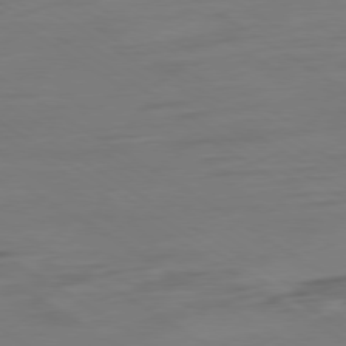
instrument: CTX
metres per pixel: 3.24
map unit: Ap
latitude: -79.9367
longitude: -54.6112
